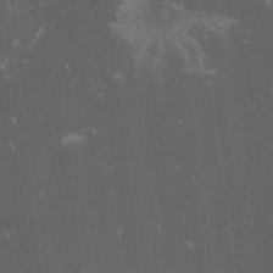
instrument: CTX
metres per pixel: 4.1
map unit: lHvf
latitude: -14.6519
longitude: -102.9136
